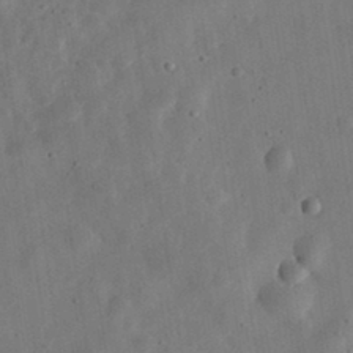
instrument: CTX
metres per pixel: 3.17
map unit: eHh
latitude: 32.4979
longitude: -75.8961
